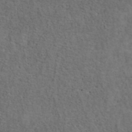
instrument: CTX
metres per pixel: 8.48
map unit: ANa
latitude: 39.4993
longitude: 22.6519
